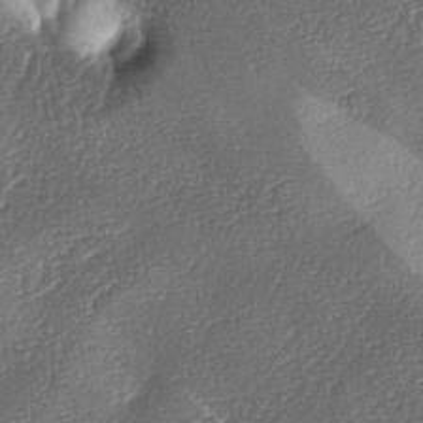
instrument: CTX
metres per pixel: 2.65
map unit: lAa
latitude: -4.8975
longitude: -127.4238
